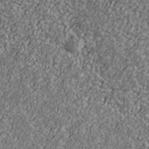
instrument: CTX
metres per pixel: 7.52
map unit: Ave
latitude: 41.1214
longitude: -111.5371
